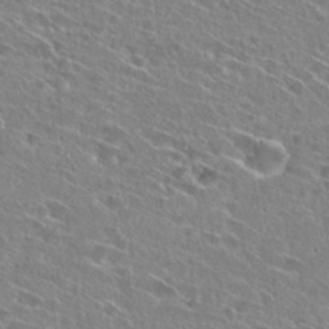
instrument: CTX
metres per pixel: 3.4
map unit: Hto
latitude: 27.1781
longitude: -44.7057
